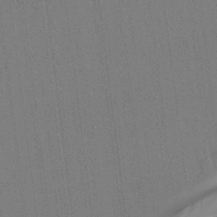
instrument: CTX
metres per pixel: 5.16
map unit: Htu
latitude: -15.1243
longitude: -45.8583
